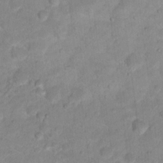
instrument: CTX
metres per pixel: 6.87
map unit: Hto
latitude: 16.3656
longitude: -38.5924
